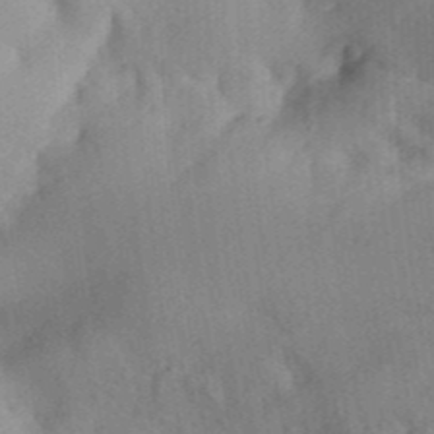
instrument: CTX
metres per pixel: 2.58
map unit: Aa
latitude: 32.7435
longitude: -142.1389
